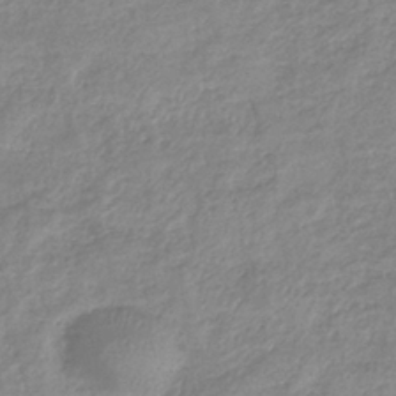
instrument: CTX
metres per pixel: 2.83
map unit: eHb
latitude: -36.7652
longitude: 75.0865
